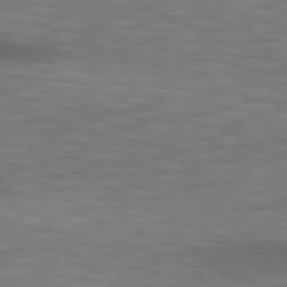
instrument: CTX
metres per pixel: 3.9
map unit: lApd
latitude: 74.2334
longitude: -52.2901
